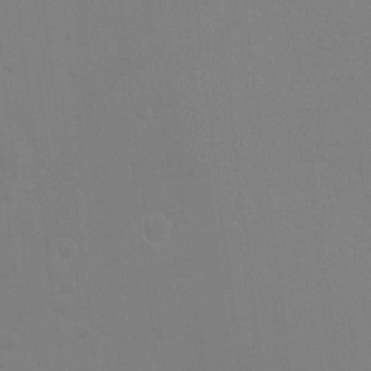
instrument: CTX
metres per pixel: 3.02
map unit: Ht
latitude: -9.1242
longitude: -34.0822
